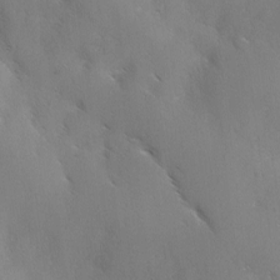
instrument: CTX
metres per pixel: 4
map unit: Ave
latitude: -0.5385
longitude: -112.1767
